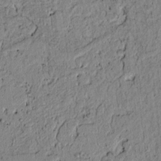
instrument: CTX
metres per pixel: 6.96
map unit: lAvf
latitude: 7.5371
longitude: 163.7477
